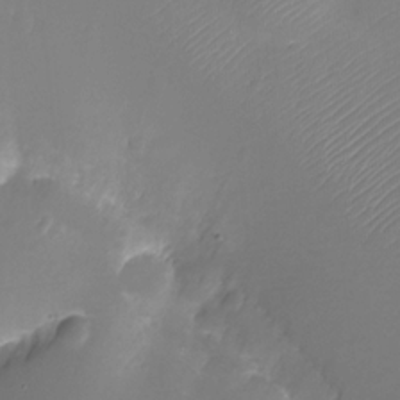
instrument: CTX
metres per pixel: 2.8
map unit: Ht
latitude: -11.4832
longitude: -23.2537
